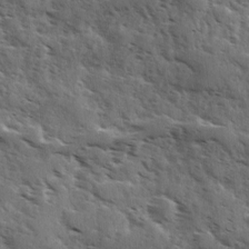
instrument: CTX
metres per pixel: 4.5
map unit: Ave
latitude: 11.0081
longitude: -102.8380
